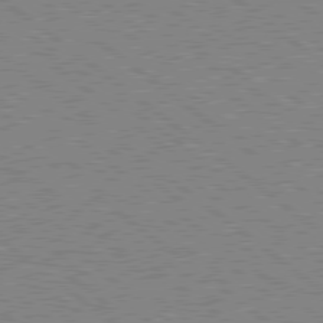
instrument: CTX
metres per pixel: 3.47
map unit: Hpe
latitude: 78.7435
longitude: -168.8380
